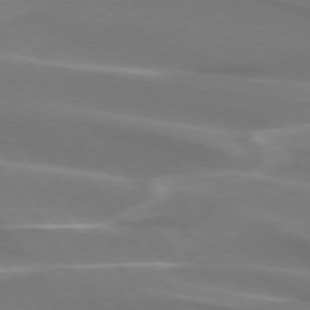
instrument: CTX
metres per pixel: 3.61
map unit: lApd
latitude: 74.3845
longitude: -62.4034
